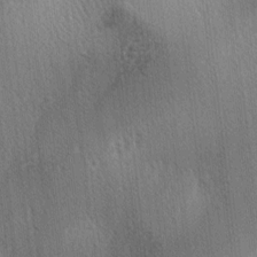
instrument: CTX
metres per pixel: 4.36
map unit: lAa
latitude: -3.9367
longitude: -124.0822
